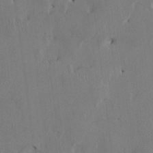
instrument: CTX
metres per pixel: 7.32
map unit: HNhu
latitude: 1.0836
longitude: -5.4615
